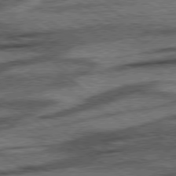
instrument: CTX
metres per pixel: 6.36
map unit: lApd
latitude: 78.2901
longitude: -54.6868
